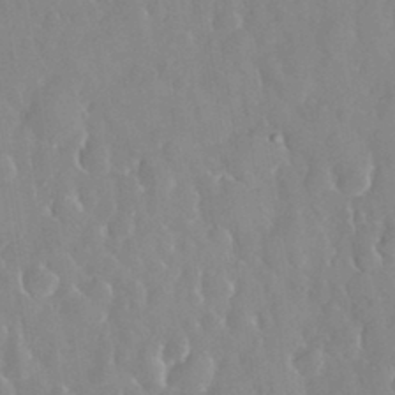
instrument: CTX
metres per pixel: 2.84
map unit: eHh
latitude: 33.1592
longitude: -60.0255
